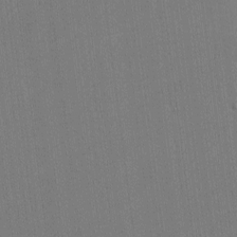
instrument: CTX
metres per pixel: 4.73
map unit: lHvf
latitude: -10.8030
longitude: -104.3845
